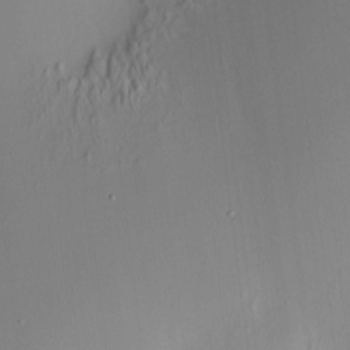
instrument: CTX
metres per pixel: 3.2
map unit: HNhu
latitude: 8.5735
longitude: 13.0298
